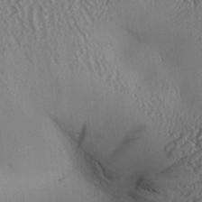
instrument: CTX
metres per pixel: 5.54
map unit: Aa
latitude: 25.8016
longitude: -134.2900
